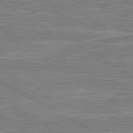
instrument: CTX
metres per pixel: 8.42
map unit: lApd
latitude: 80.9136
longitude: -173.0647
